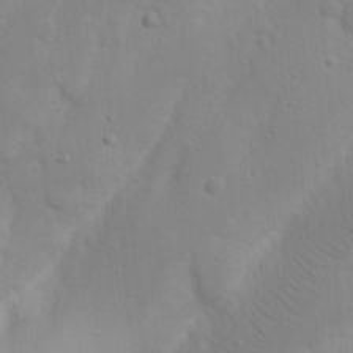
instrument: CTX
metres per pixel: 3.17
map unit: Nhu
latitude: 18.2144
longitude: -73.3671
